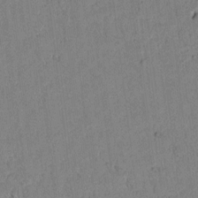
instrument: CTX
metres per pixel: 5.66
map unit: lAvf
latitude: 7.8205
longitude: 169.3887
